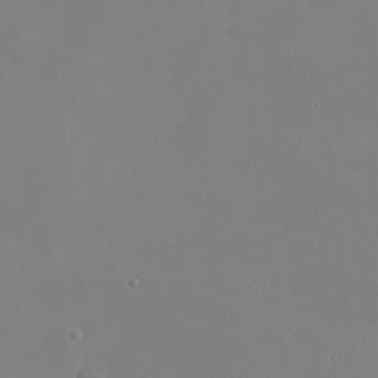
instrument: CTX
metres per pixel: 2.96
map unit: eHh
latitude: -2.2928
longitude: -74.8002
